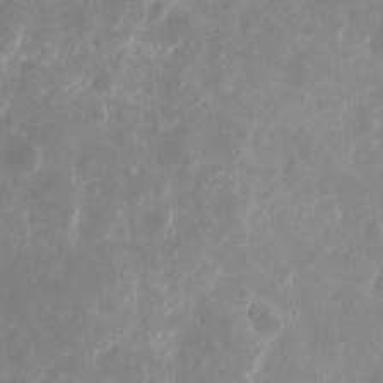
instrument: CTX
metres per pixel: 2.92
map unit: eHh
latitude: 10.4412
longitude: -71.7261
